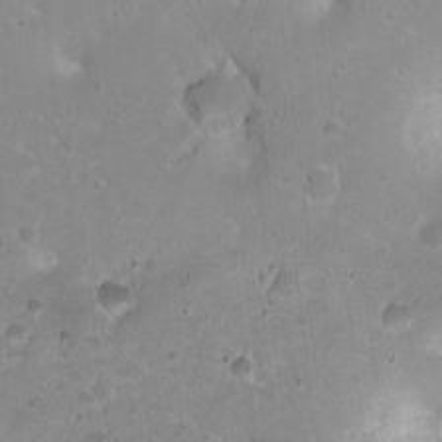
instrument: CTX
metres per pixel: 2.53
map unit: Ht
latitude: 4.2522
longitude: -19.6694
